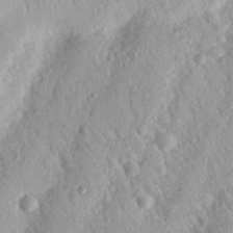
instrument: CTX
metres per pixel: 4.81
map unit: Nhu
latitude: 18.9324
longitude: -77.6505
